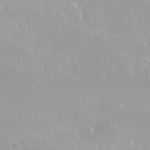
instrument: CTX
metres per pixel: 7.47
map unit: Nhu
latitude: 30.1011
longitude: -56.9324
